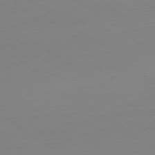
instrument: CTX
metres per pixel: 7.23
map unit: Hpe
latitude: -79.3509
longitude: 14.3307
